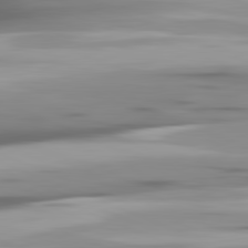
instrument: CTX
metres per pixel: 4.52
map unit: lApd
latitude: 81.8772
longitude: -141.1025
